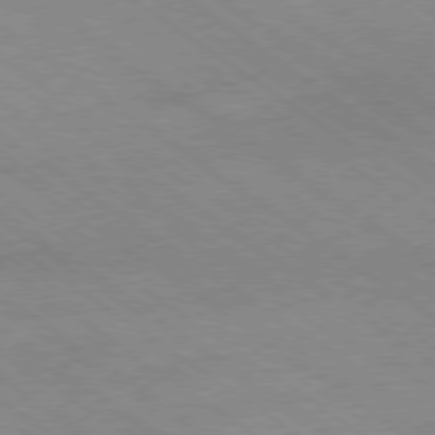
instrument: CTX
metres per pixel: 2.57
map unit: Hpe
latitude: -78.8030
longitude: -21.9528
